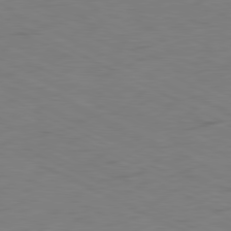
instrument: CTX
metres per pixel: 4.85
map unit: Ap
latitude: -80.9731
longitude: -61.2159
